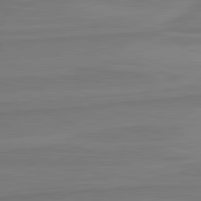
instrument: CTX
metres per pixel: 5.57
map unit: lApd
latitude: 82.3656
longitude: 168.4062
